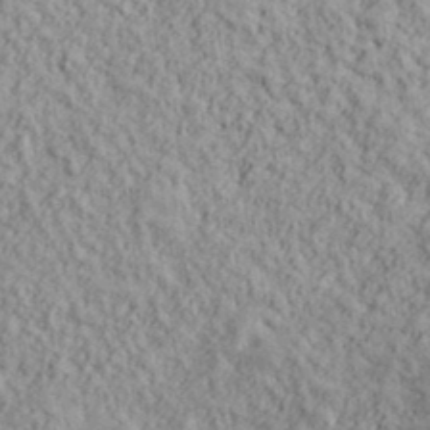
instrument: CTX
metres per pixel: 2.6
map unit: lHvf
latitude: 38.5924
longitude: -90.7813
